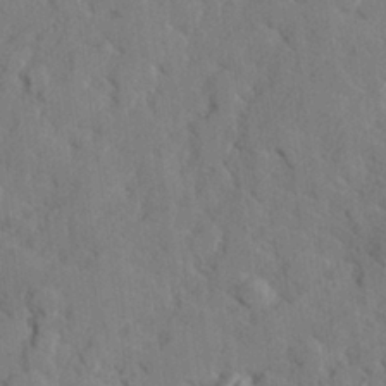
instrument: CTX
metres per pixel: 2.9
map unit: lHvf
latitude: 25.5182
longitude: 142.8219
